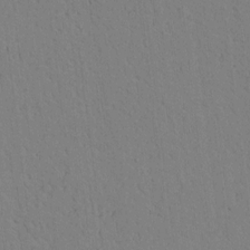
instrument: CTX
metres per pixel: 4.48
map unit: lAvf
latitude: 9.2159
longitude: 167.6344
